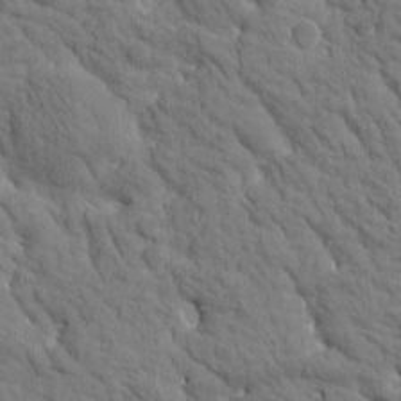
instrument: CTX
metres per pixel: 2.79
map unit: Htu
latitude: -1.9179
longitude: 174.1605
